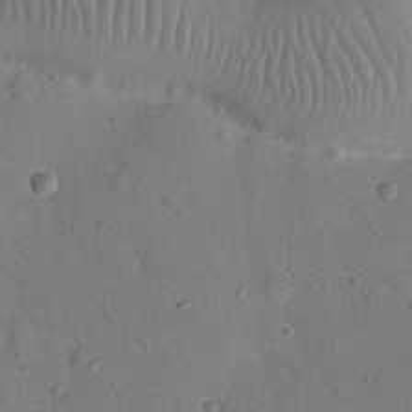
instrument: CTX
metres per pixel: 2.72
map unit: Nhu
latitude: 25.3859
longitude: -73.0648
